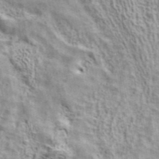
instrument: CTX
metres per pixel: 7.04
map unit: ANa
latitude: 41.5749
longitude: 17.3510
